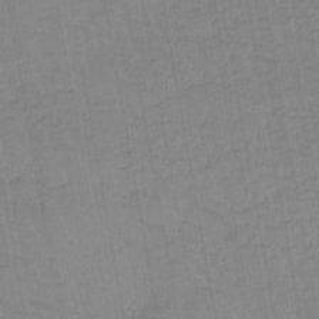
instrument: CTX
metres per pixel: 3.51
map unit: eHb
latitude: -45.1809
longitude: 79.8989
